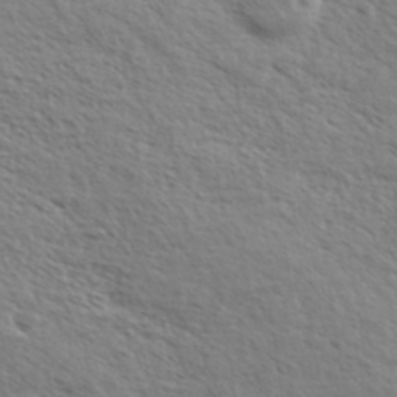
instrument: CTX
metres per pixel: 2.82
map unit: eHh
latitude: 36.4601
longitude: -139.3104
